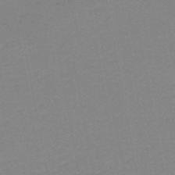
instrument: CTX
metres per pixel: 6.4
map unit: HNb
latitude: -50.4062
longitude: -51.3292
